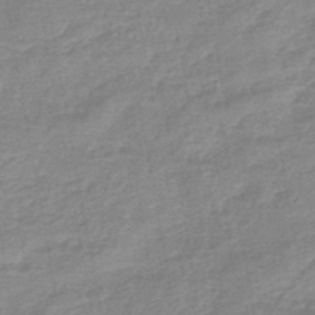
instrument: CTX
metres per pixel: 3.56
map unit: eHb
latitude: -44.7085
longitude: 81.8612
